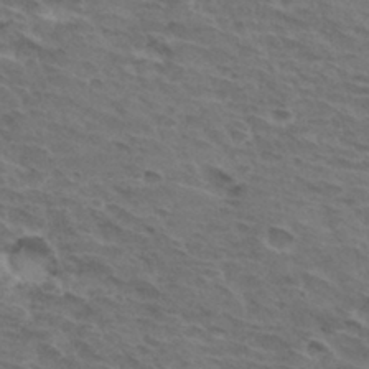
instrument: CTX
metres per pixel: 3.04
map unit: Hto
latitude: 32.7813
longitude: -45.7260
